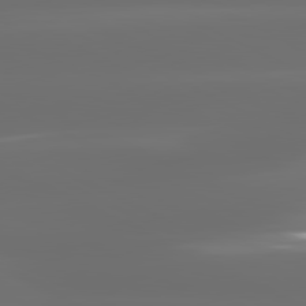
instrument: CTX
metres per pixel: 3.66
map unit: lApd
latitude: 81.1025
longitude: -136.4223
